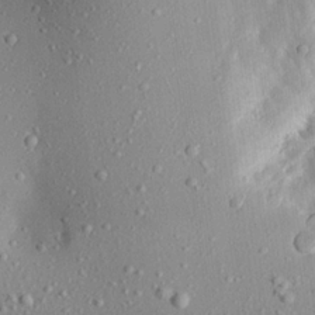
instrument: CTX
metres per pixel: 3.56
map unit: Aa
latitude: 21.5182
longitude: -143.0270
